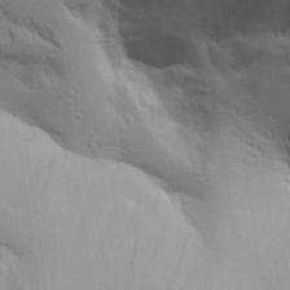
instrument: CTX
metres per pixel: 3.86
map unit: Aa
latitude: 29.1025
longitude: -134.6112
